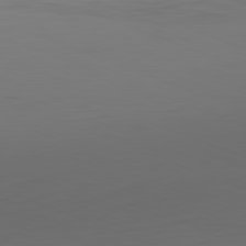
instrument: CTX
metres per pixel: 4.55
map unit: Hpe
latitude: -82.3306
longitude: 7.8422
